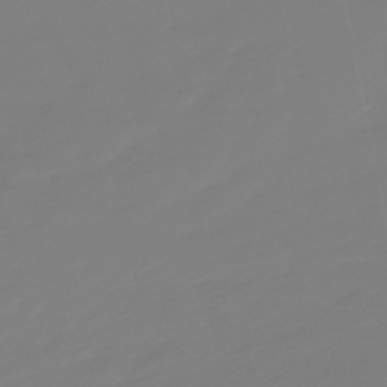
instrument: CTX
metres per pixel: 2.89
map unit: lHb
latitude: -49.4077
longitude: 82.3684
